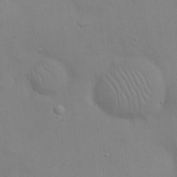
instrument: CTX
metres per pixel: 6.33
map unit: eHh
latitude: 20.1389
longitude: -61.4048
